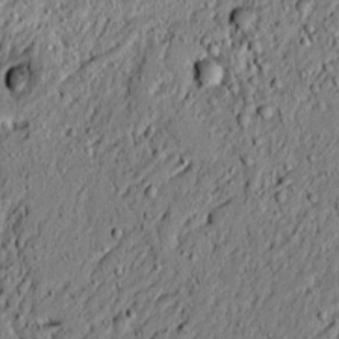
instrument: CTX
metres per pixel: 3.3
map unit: lAvf
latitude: 5.2915
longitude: 167.4265
